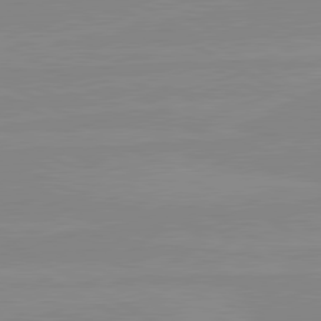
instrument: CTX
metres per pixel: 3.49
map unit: lApd
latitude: 80.6679
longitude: -176.6112
